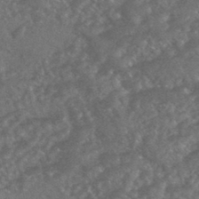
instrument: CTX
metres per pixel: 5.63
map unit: HNhu
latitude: -45.6533
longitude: 92.9920
